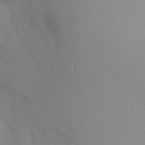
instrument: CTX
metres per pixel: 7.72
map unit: Ht
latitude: -5.1053
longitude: -24.6112
